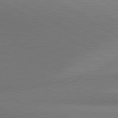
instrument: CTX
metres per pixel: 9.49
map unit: lApd
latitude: 80.8947
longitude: 130.2172
